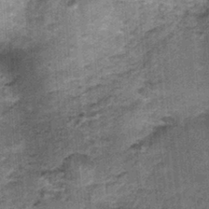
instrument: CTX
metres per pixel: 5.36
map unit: Nhu
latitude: 0.9135
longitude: -17.2537
